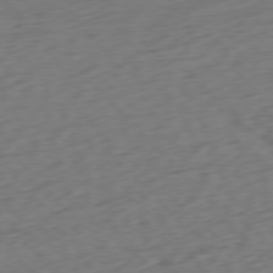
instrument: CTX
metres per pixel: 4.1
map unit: Ap
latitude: -76.8597
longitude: -78.9514
